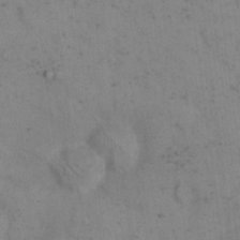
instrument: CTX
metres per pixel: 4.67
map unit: eHh
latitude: 18.2522
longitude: -63.7261
